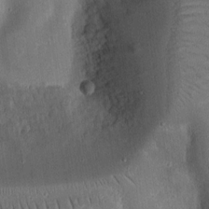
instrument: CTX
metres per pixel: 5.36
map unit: Ht
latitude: 11.1025
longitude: -74.7624
